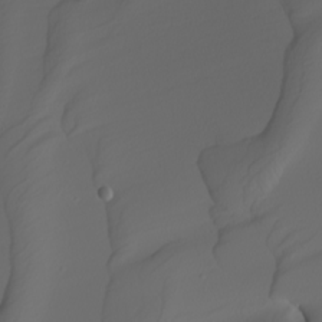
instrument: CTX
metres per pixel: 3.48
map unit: Nhu
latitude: -5.6155
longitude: -95.5749
